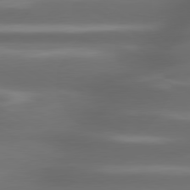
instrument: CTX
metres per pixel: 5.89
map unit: lApd
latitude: 80.4790
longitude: -141.2725
